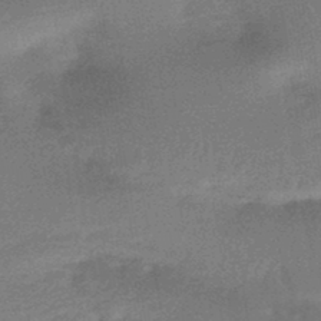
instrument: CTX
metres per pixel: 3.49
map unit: HNhu
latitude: -45.7289
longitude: 91.2565
